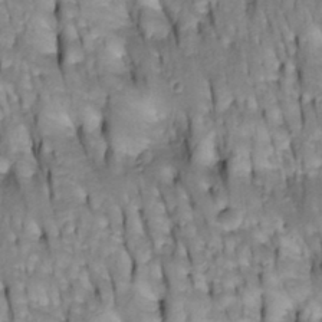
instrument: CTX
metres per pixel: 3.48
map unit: Htu
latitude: -4.2550
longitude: 150.4817
